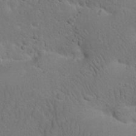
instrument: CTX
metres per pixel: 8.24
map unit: Nhu
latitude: 22.6112
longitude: -71.9528
